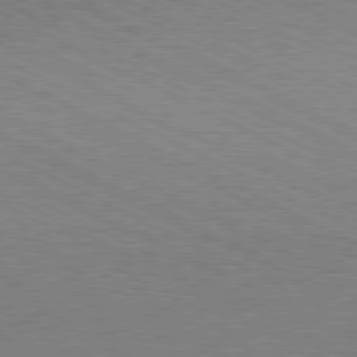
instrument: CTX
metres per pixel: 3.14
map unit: Hpe
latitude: -81.4266
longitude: 12.4818
